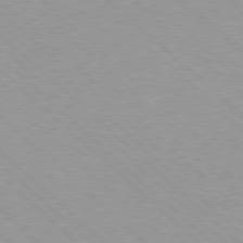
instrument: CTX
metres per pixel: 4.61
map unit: Hpe
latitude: 77.7260
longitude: -153.6694
